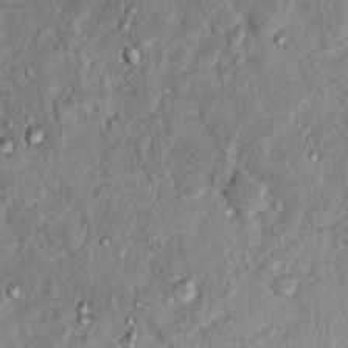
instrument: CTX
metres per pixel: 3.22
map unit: Hto
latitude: 15.1781
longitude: -35.5182
